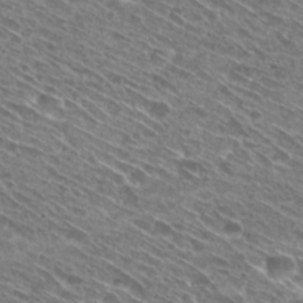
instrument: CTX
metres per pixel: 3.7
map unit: Hto
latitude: 28.5734
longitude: -44.9513
